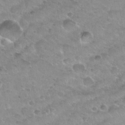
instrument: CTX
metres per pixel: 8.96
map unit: Nhu
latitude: 30.5546
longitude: -52.7435
